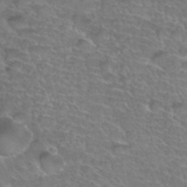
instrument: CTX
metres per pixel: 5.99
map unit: Hto
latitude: 35.2914
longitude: -44.6679
